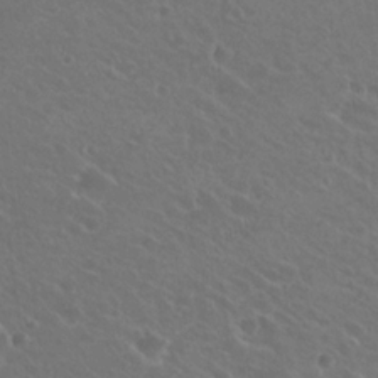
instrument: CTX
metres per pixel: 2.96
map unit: Hto
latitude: 22.6490
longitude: -30.9703
